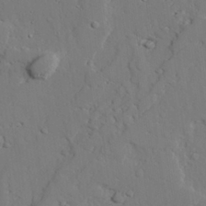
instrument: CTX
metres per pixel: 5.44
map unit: lAvf
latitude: 26.2523
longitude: -110.7624
